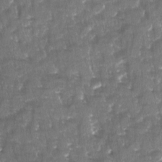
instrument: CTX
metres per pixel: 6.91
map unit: Ave
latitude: -11.2187
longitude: -119.2348
